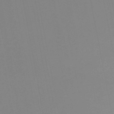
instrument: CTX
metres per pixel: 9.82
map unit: HNb
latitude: -50.8786
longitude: -51.0458
